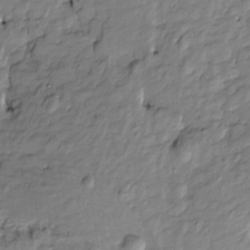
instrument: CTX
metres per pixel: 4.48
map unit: Htu
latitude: -9.0486
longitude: 177.4265
